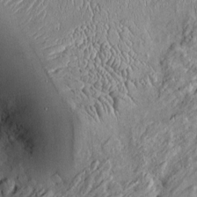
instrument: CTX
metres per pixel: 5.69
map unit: Htu
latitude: -5.5777
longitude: 157.1998
